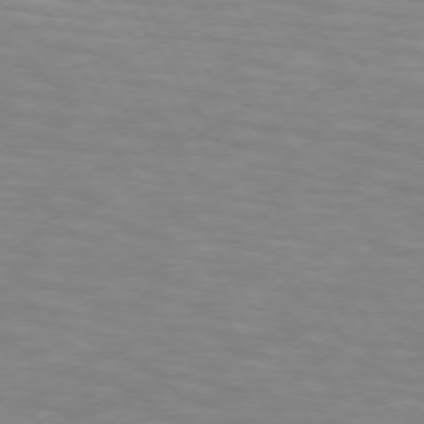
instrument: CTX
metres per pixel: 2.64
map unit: lApd
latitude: 73.9906
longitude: -53.1970
